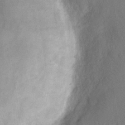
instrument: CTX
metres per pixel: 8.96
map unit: eHh
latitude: 15.4049
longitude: -70.0444
